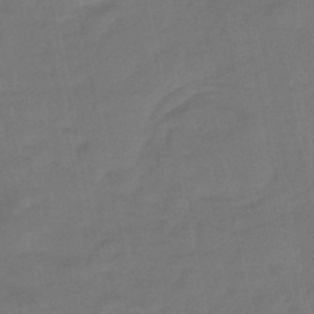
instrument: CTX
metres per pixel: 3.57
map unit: eHb
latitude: -46.4062
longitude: 87.9367
